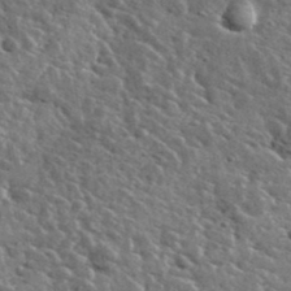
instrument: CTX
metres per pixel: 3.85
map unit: lHvf
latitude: 36.9703
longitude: -88.3279
